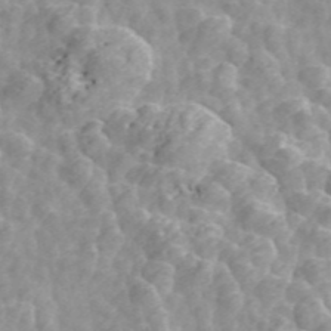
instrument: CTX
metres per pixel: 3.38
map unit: ANa
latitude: 46.1956
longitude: 23.5210
